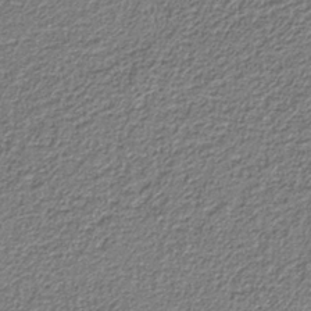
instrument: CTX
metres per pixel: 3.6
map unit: eAb
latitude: -39.4455
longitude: 51.9556
